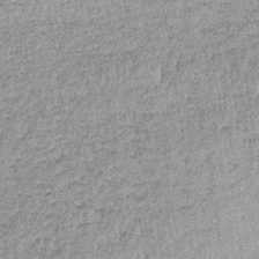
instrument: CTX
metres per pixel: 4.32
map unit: lHb
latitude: -36.0283
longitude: 65.3699
